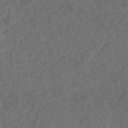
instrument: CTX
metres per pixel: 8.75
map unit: eHh
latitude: -42.6707
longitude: -33.7828
